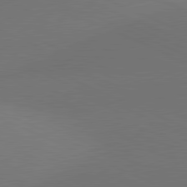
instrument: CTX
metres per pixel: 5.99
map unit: lApd
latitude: 81.2726
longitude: 136.6707
